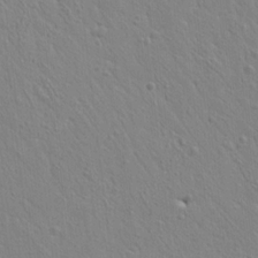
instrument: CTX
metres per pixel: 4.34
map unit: Ht
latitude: 8.6680
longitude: -76.6301
